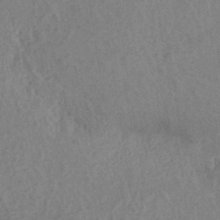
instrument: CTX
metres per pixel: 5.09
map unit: eHh
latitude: -39.9556
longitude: -27.0836
